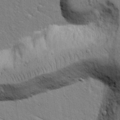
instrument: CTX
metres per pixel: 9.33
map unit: Aa
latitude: 16.7624
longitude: -125.2537
